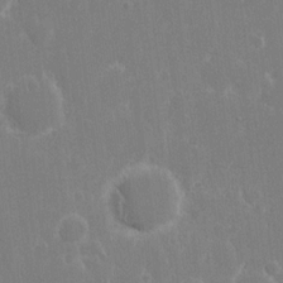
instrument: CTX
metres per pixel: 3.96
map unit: eHh
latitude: 14.4601
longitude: -71.9906
